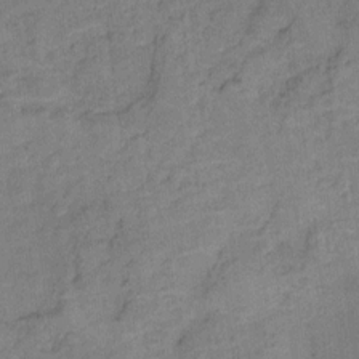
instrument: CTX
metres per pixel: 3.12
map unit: Ht
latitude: 8.4790
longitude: -38.1389
